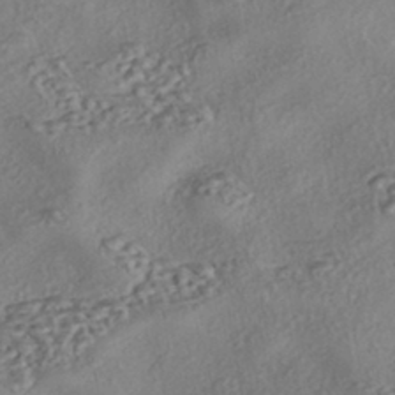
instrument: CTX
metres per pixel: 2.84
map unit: eHh
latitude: -43.0864
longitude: 121.2187
